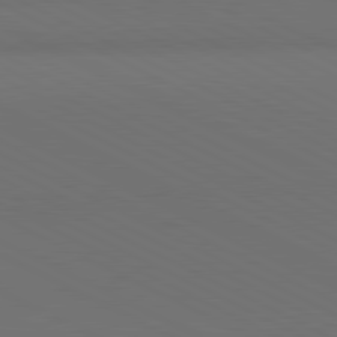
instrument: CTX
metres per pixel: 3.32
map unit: lApd
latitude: 81.0269
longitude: 138.3118
